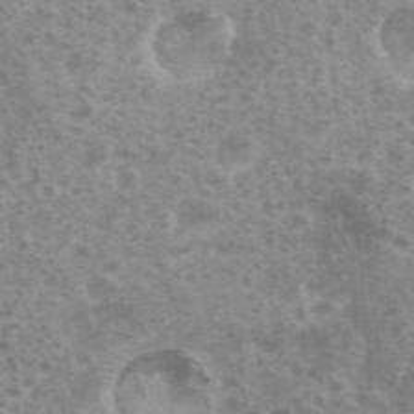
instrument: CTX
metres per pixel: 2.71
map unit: eHh
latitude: 35.5938
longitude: -59.8961
